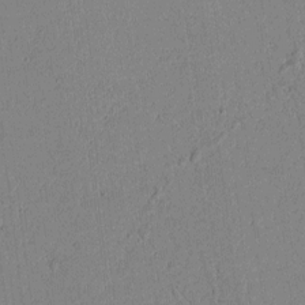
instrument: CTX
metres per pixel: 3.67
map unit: lAvf
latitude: 5.6316
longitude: 169.2753
